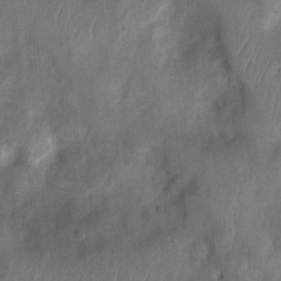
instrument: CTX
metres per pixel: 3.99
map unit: Ht
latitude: 4.0633
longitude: -22.1956
